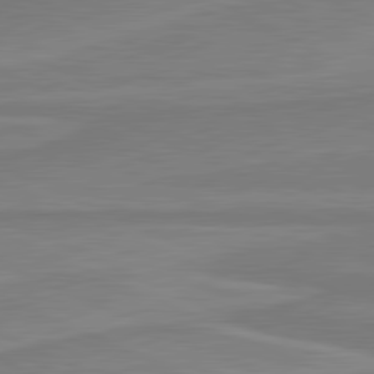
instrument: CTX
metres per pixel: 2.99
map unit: lApd
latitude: 81.3104
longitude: 169.1998
